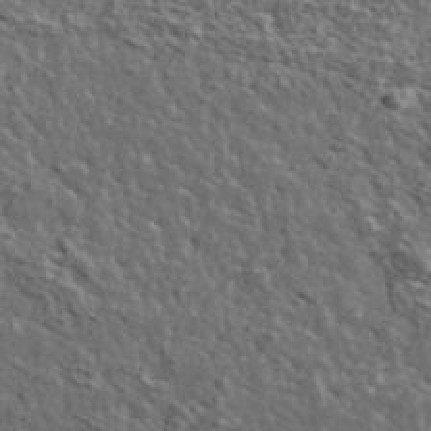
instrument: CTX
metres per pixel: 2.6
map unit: lHvf
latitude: 37.1403
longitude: -88.8380
